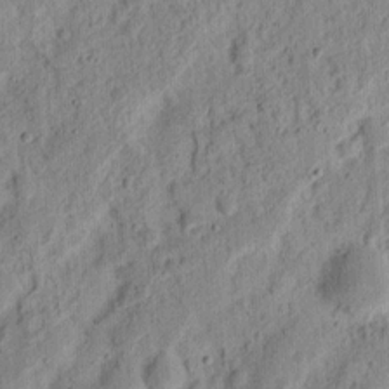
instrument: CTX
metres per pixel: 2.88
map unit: Ht
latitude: 12.6680
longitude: -74.1767
